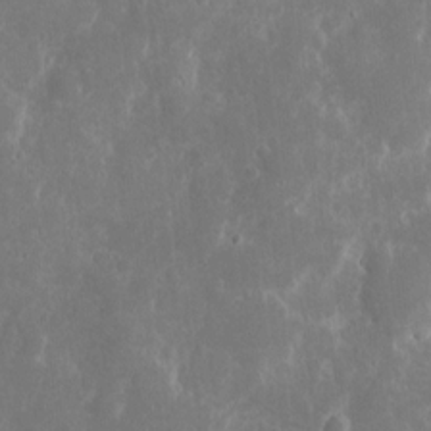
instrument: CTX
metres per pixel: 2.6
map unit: eHh
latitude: 7.8394
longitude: -70.7057
